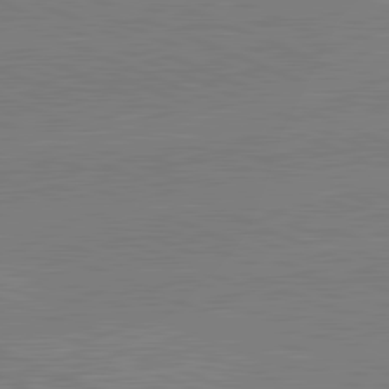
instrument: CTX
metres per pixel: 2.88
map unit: lApd
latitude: 82.1199
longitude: -156.2144
